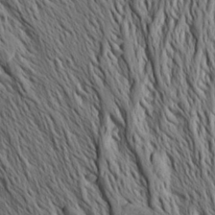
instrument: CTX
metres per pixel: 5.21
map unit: Aa
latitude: 26.8191
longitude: -145.1025
